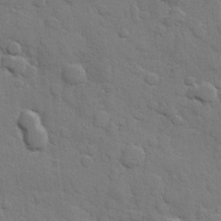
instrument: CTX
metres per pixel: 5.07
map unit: Hve
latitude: 23.8394
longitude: 148.6519
